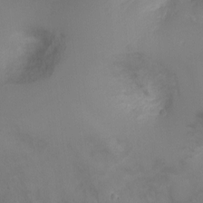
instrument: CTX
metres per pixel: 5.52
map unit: Ht
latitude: 0.5168
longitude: -21.2726
